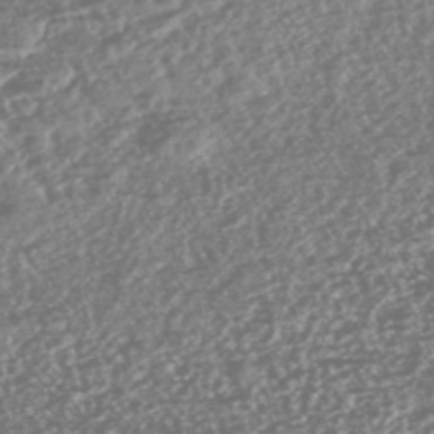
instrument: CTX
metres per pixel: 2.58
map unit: HNhu
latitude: -47.1620
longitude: 31.3320
